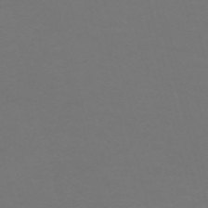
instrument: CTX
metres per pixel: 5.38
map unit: Nve
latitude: -59.6532
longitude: 60.4251
